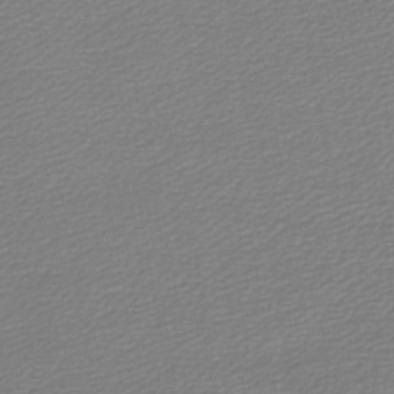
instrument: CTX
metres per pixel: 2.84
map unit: lHb
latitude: -45.1809
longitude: 60.4629
